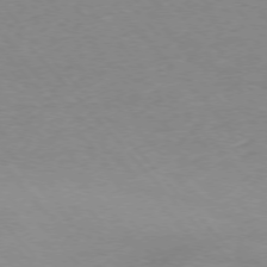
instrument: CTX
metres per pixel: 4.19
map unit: Ap
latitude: -76.4818
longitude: -87.9906
